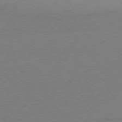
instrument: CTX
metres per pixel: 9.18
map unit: Ap
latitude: -76.3117
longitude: -81.0836
